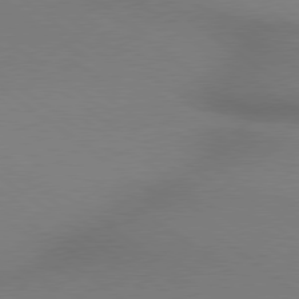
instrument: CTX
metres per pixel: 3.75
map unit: lApd
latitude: 78.9136
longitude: 178.9919
